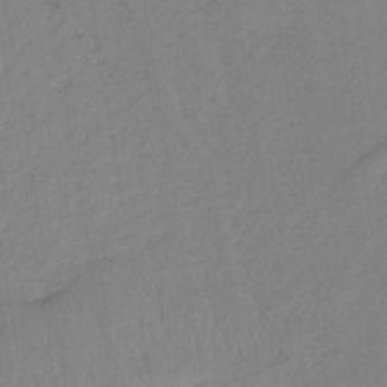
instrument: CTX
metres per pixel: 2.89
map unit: lHb
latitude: -40.5007
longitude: 67.7666
